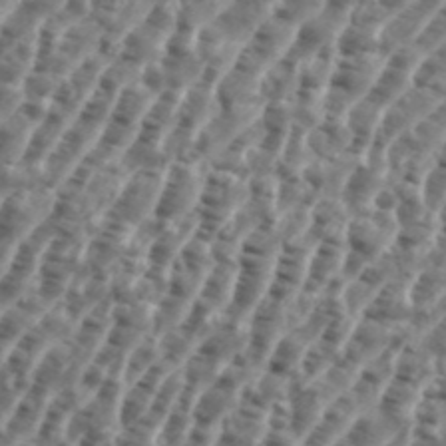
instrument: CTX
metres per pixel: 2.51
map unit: eHh
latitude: 35.7449
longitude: -135.6505
